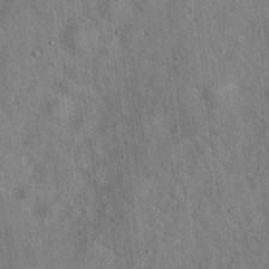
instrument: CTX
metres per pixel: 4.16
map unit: Hto
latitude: 17.7828
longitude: -52.6869
